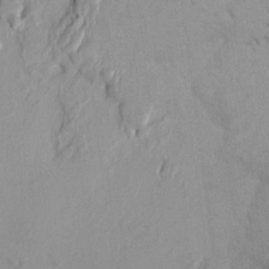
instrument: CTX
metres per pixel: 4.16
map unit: HNhu
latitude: 6.8191
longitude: -2.3656
